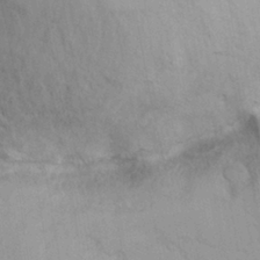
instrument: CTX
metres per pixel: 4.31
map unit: Hve
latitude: 26.8758
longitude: 143.8044
